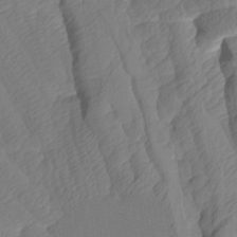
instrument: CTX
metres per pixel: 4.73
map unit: Htu
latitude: -7.5021
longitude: -67.3859
